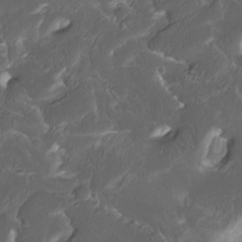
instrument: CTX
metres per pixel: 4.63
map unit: Htu
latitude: -11.7667
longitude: -73.8772
